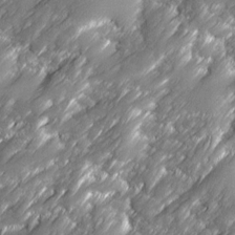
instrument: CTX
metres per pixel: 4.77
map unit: Ave
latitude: 16.7624
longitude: -135.3103
